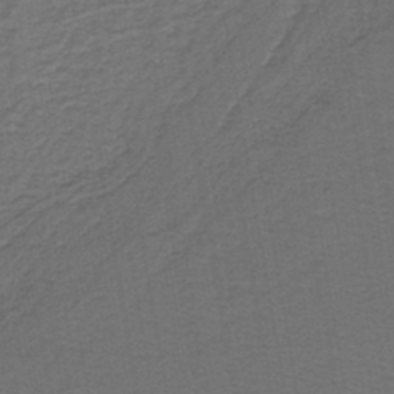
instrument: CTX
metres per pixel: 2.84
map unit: lHb
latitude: -42.9919
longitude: 53.2376
